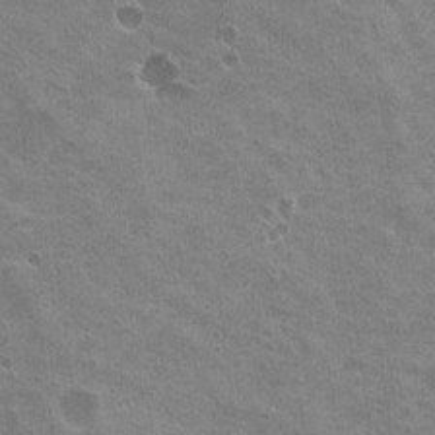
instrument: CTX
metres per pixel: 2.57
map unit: Nhu
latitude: 19.7260
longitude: -30.6491
